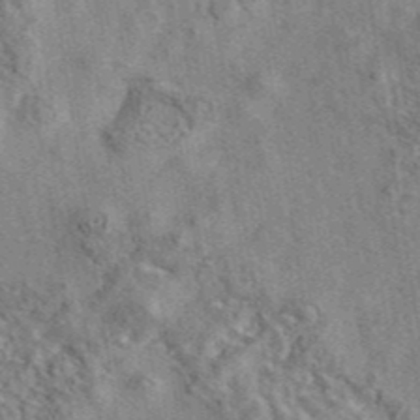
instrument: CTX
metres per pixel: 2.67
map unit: eAb
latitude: 42.2901
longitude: 110.3117
